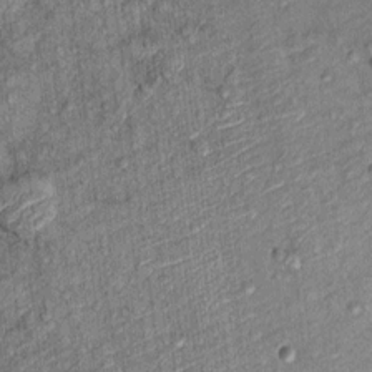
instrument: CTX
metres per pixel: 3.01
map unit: Ht
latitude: 10.3090
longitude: -38.0444
